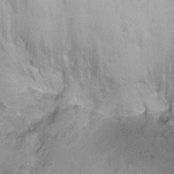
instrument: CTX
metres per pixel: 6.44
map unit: Ht
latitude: -1.5399
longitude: -15.2915
